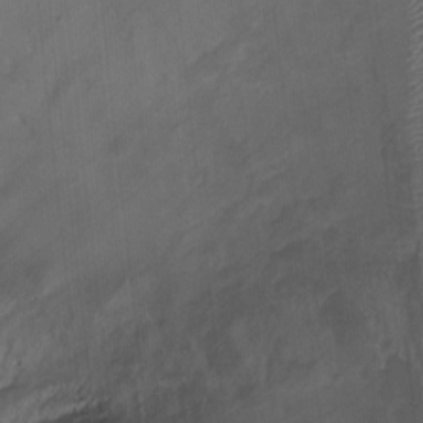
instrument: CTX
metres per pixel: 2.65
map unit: Ht
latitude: -0.3496
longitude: -17.1592
